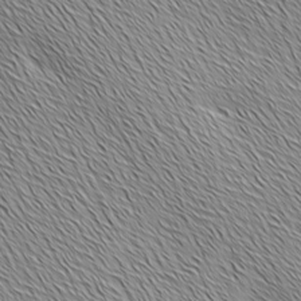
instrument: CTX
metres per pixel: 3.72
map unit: Ave
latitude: 1.9906
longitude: -114.5356
